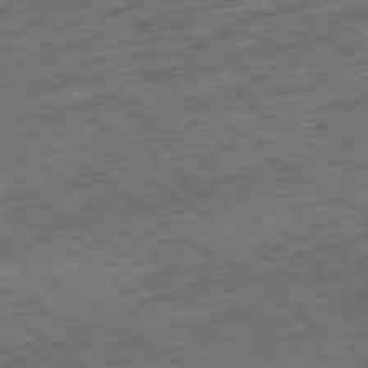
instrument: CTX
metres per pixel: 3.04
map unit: Ap
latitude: -79.2942
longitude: -52.3845
